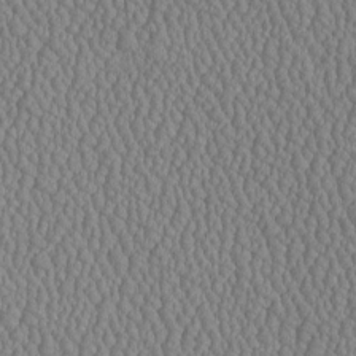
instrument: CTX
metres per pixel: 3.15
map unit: Htu
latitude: -6.5762
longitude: 156.3684
